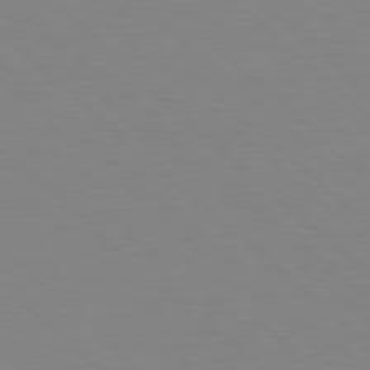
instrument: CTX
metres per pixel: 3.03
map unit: Hpe
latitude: 78.5168
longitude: -164.6302
